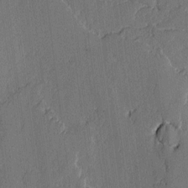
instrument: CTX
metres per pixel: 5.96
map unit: lAvf
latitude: -2.0849
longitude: -108.0633
